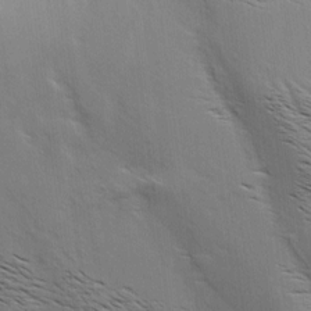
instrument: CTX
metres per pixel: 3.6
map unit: Aa
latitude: 8.9703
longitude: -141.9528
